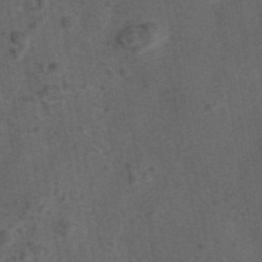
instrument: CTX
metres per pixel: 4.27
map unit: eAb
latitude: 43.4993
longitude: 106.6330
